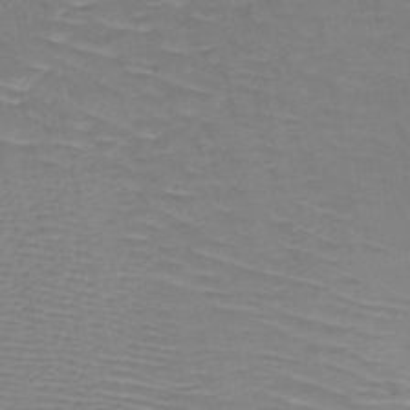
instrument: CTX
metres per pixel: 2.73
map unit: HNb
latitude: -49.6155
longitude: -46.8002
